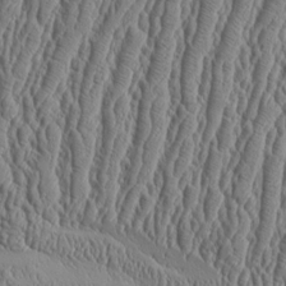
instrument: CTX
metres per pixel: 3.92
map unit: Aa
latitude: 9.4993
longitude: -130.0255
